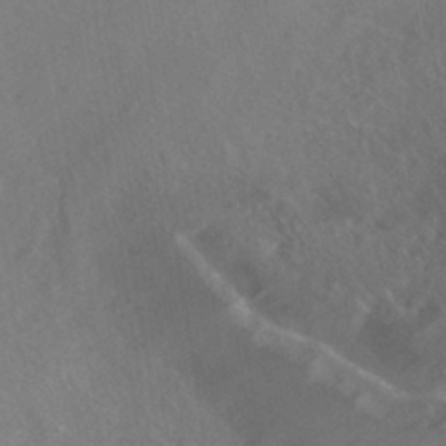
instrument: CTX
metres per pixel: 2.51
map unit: HNhu
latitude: -40.5196
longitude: 97.5021
